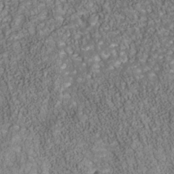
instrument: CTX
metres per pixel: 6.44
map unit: Nhu
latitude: -40.3306
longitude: -85.3482
